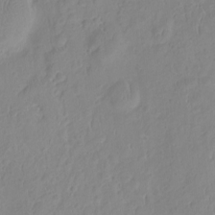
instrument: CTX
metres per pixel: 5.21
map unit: HNhu
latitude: -2.0472
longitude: 10.7085
